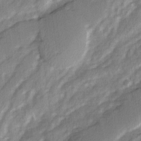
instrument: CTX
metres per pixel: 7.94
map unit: Ave
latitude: 2.3089
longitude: -110.5546
